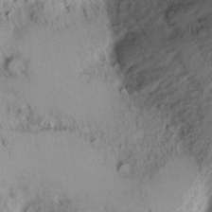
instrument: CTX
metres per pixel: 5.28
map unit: Nhu
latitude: -4.8597
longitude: -85.9717
